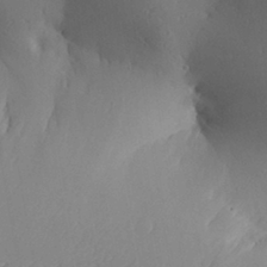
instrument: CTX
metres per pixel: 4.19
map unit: Aa
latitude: 30.4412
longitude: -140.8002
